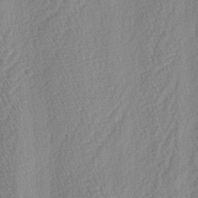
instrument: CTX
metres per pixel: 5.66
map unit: lAa
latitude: -4.6329
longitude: -130.4412
